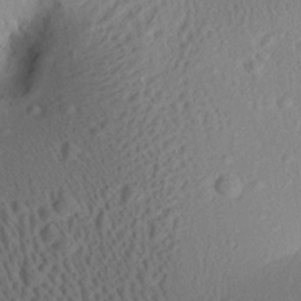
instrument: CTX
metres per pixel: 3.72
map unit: Aa
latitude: 28.6868
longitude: -135.8772
